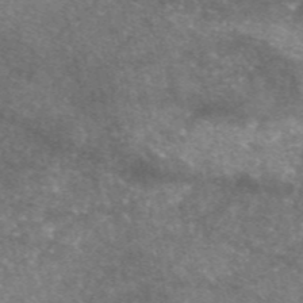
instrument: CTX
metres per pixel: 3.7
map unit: eAb
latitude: 47.3482
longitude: 125.1998
